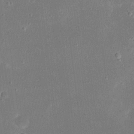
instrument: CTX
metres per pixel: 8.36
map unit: eHh
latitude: 19.7260
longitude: -68.9703
